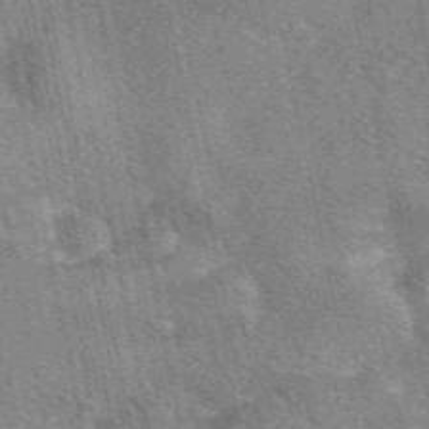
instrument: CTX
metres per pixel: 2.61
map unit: eAb
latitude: 49.9339
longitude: 114.5762
